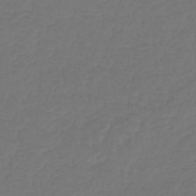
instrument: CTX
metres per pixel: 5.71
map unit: lHb
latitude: -43.1620
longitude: 60.7274
